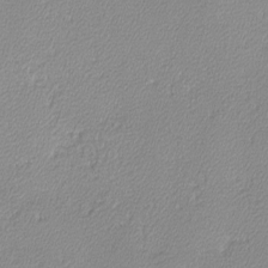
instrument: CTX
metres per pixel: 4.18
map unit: lHvf
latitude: -12.3684
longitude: -102.3845
